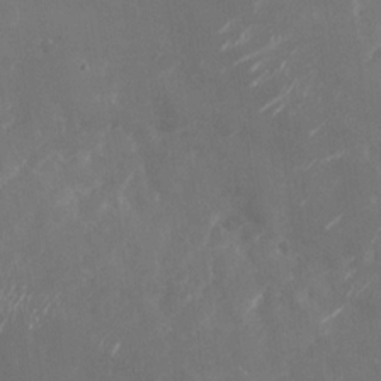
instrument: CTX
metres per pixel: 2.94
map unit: Nhu
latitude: -28.2173
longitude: -75.6127
